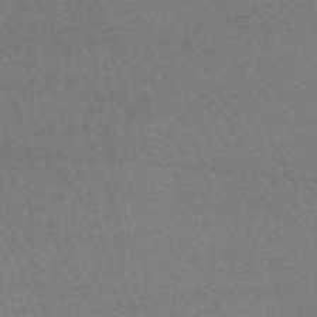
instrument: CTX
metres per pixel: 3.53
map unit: lHb
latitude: -43.2375
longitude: 66.7085
